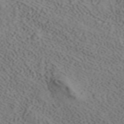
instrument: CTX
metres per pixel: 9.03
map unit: ANa
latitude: 41.4048
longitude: 33.7856
